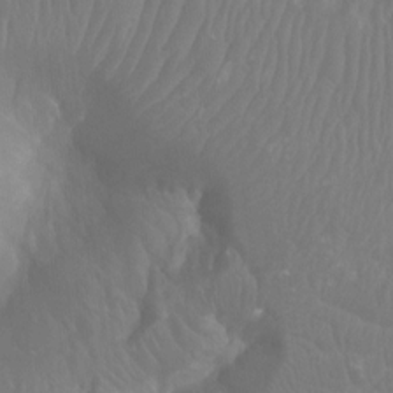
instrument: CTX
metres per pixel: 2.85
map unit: Ht
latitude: -4.5196
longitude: -18.6679
